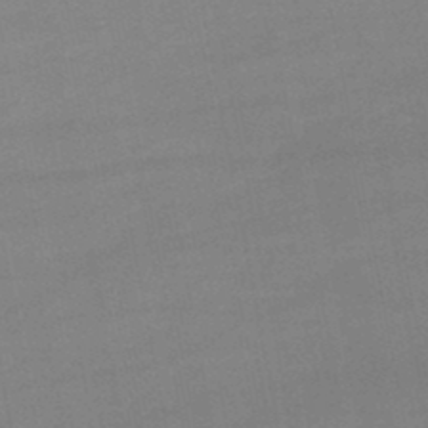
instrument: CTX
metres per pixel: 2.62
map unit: lHb
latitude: -47.7288
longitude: 62.4440
